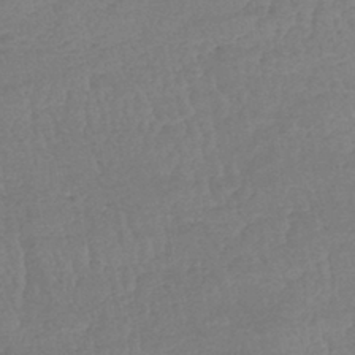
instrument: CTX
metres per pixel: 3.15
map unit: lHb
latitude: -40.5385
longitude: 66.9164
